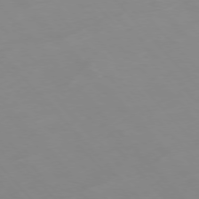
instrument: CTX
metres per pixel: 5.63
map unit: Hpe
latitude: -76.7274
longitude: -19.0269
